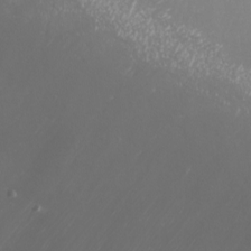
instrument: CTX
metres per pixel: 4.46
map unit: Nhu
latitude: -7.5399
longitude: -76.0444
